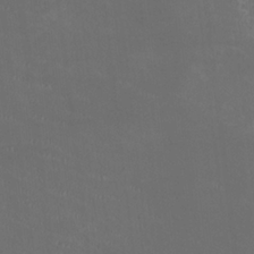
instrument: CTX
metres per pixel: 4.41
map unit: HNhu
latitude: 0.3467
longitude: -2.0633
